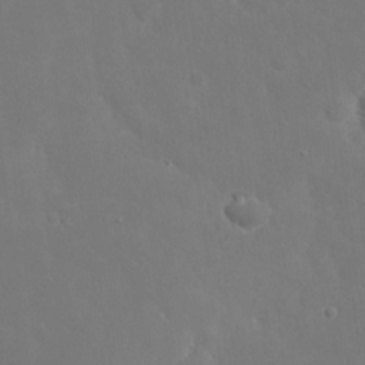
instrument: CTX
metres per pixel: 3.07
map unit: eHh
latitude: 19.4048
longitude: -67.1781
